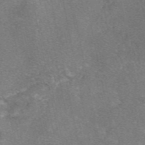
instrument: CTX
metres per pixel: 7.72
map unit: eAb
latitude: 47.3671
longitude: 105.1998
